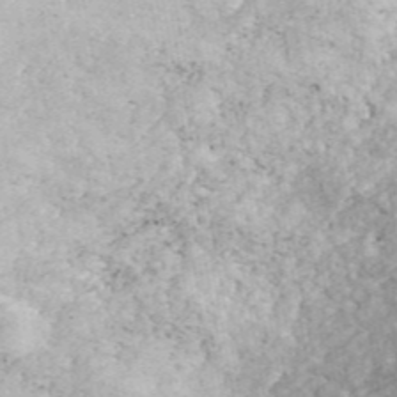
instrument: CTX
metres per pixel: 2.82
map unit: ANa
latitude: 45.0647
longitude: 20.8408
